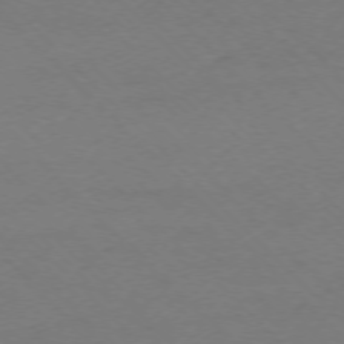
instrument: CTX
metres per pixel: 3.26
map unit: Ap
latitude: -75.4644
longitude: -78.1767
